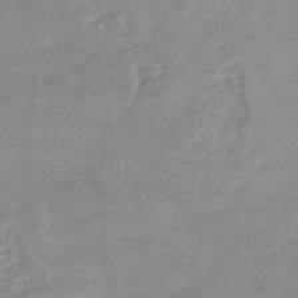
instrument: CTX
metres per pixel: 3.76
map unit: HNhu
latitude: -42.1227
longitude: 90.8975
